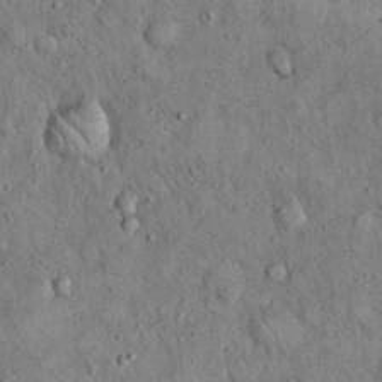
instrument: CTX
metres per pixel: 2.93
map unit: eHh
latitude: 19.2915
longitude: -61.2159
